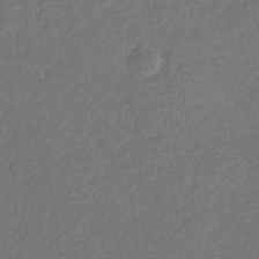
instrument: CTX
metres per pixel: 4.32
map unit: eHb
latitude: -30.5007
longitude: 68.5951
